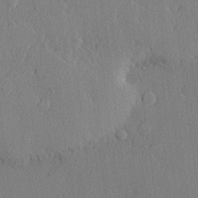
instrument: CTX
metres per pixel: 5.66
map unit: lHvf
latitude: 21.4238
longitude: 142.7463
